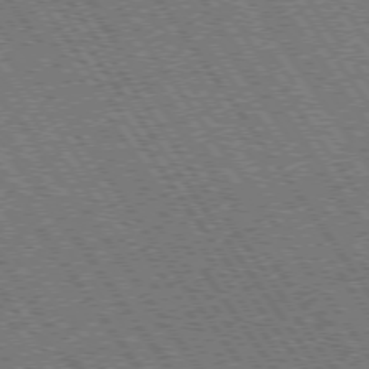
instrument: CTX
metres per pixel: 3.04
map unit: Hpe
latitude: 73.4616
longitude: -142.1767
